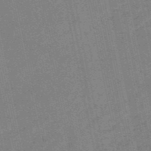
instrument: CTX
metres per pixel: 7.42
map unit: HNb
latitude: -53.4454
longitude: -42.9325
